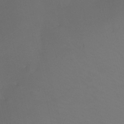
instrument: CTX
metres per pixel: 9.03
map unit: Htu
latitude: -12.4251
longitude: -45.8772
